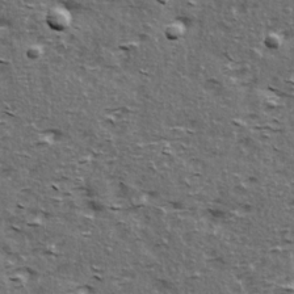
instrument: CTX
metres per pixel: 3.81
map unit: Ave
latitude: 15.5938
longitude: -104.6113
